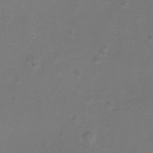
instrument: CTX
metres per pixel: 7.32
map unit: Nhu
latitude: -17.0109
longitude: -49.5371
